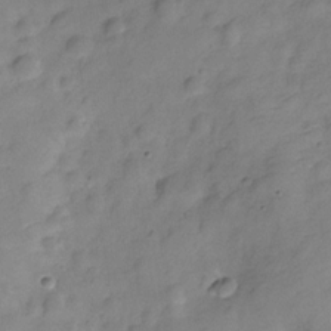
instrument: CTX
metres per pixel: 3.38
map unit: Hve
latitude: -28.7841
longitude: 92.7652
